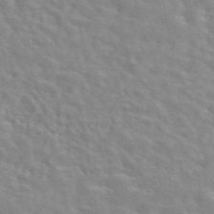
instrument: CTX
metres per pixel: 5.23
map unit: eAb
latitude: 44.0822
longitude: 112.9731
